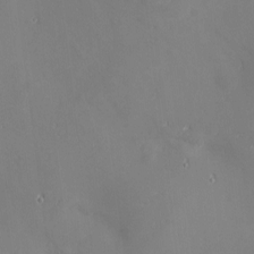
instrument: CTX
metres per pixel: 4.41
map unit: eHh
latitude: -2.6329
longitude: -81.5371
